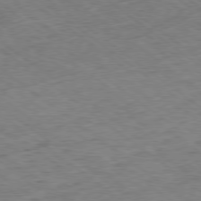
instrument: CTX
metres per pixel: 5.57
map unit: Ap
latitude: -79.0486
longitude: -49.8016
